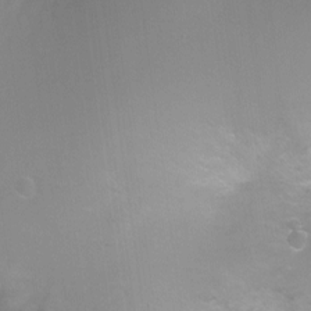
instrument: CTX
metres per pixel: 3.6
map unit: Ht
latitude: -2.5762
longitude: -25.1025
